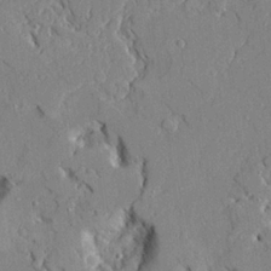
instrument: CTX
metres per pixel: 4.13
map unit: Ave
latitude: 22.5357
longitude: -129.0647
